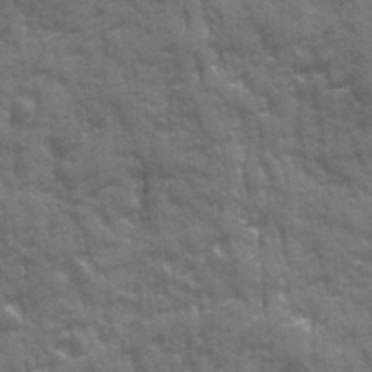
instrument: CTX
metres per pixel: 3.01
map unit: Ave
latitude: 20.3279
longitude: -133.5749
